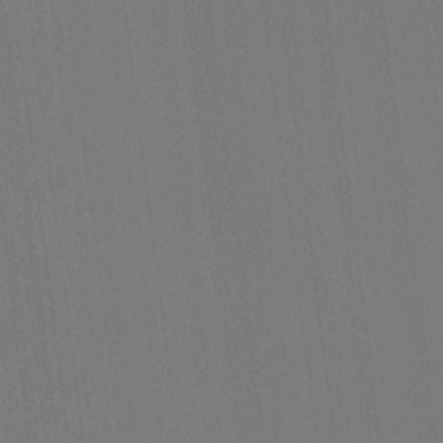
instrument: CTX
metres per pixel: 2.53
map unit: Hve
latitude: 18.7813
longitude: 149.8801
